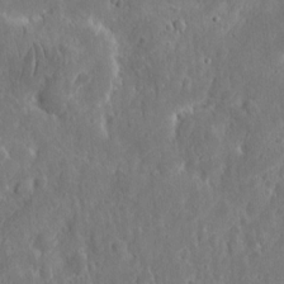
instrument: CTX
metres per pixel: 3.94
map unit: eHh
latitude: 12.8758
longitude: -73.3860
